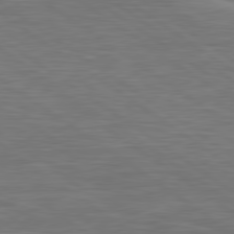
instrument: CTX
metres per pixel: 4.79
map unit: lApd
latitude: 79.8206
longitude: -126.6113
